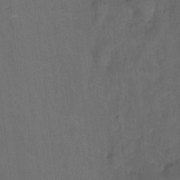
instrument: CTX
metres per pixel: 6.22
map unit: Hto
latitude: 4.7435
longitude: -31.8017
